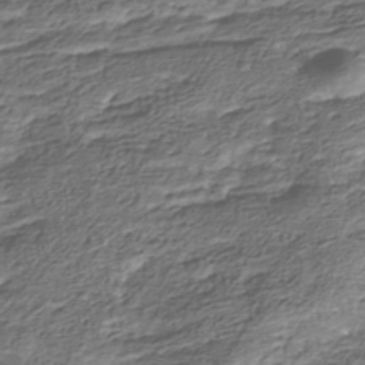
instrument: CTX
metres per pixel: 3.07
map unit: Nhu
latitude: -39.4644
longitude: -82.7624
